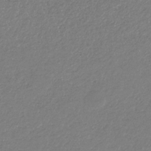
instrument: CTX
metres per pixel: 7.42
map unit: eHb
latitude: -31.4076
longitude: 66.9919
